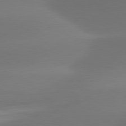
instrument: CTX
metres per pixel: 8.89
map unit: lApd
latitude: 81.7261
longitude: -160.8380
